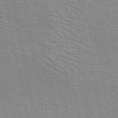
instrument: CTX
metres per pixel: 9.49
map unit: ANa
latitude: 49.3293
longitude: -74.1389
